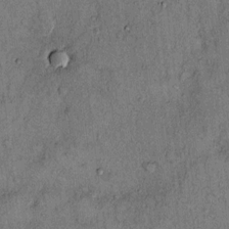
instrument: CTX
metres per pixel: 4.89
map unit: Hto
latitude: 12.1956
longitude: -58.7435
